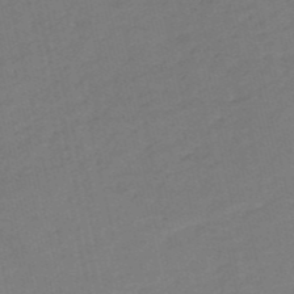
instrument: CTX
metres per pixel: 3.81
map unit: HNb
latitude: -52.8219
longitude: -48.8569
